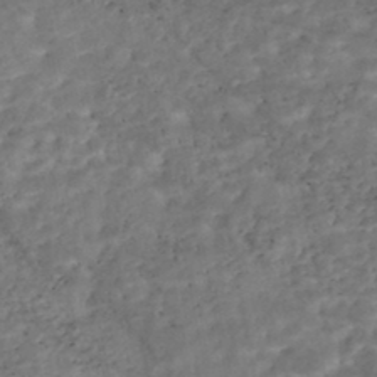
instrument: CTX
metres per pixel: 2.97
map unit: Nhe
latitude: -47.2376
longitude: -173.2348
